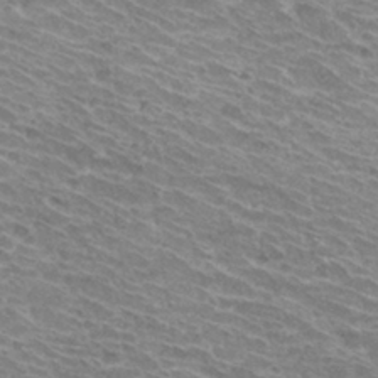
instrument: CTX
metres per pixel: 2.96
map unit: Hto
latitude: 31.3104
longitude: -42.3845
